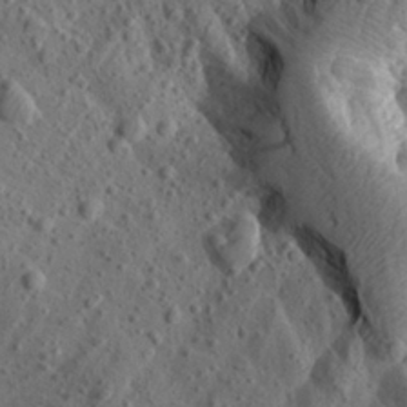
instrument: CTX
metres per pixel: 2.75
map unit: Aa
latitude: 24.5356
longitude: -144.1200
